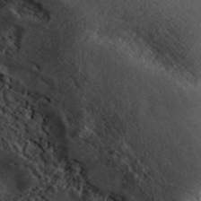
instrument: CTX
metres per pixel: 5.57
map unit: ANa
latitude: 45.7638
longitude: 30.5007
